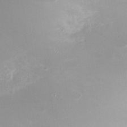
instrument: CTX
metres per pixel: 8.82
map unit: Nhu
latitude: -27.1620
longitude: -72.8380
